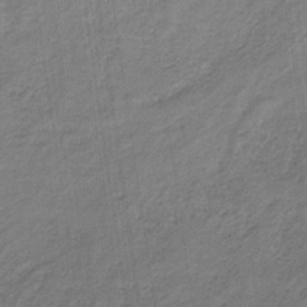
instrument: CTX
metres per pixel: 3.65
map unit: HNb
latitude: -32.8597
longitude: 59.7477
